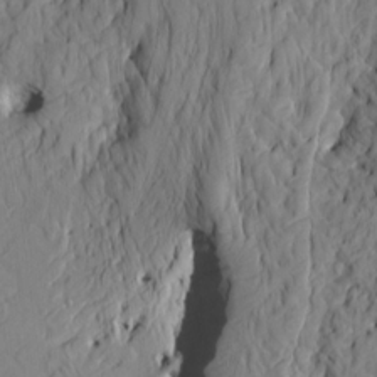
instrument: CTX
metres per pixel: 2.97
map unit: HNhu
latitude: 11.0081
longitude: 23.8423
